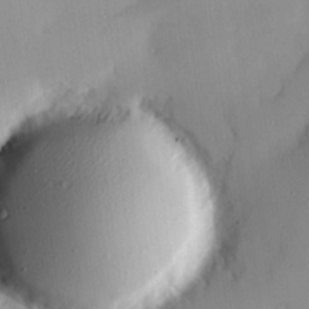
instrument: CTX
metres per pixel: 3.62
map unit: eHh
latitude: 24.2333
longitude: -89.6505
